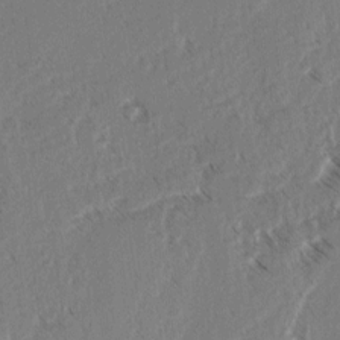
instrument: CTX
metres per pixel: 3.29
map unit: lAvf
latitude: 4.1011
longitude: -105.8206
